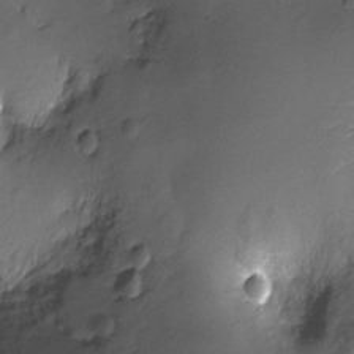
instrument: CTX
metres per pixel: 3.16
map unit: Nhu
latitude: -12.1228
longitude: -23.3671
